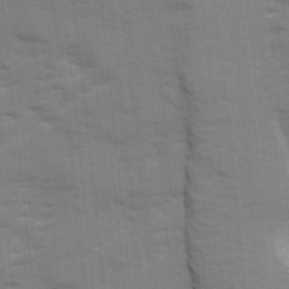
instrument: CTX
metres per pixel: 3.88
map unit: Ave
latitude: 12.9703
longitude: -102.3278
